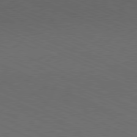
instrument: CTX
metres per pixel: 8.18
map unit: Hpe
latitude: -81.5588
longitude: 15.7856
